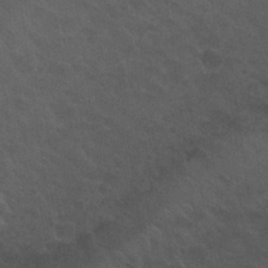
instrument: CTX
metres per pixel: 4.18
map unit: Nhu
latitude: 29.8583
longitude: -51.9906
